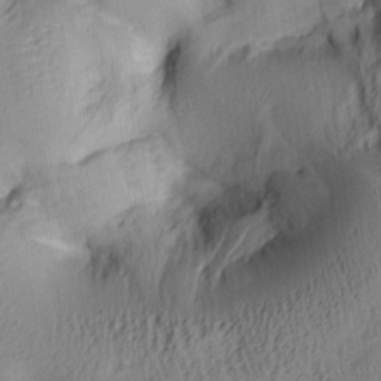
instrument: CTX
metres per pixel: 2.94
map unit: lAa
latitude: 5.9150
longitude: -114.4789
